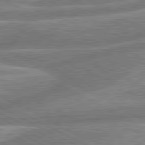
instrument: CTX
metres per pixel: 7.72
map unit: lApd
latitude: 80.6868
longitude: -167.1403
